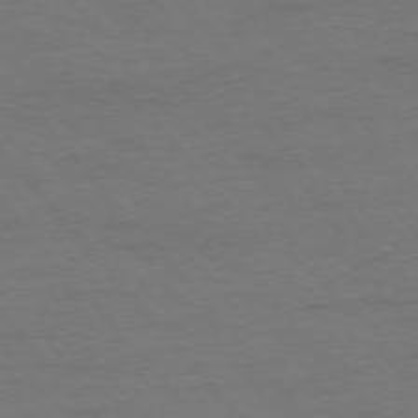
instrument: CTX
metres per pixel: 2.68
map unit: Ap
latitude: -76.1795
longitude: -88.2523
